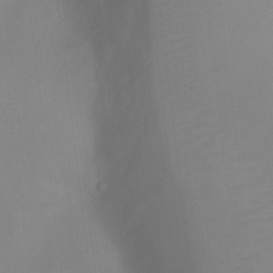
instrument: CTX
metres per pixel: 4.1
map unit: Ht
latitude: -4.1983
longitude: -27.8017
